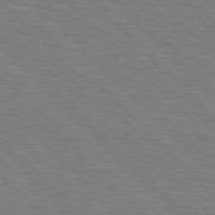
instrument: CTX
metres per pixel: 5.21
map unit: Hpe
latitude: 77.1025
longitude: -151.4615
